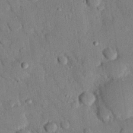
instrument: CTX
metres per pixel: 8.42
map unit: eHh
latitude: 26.6491
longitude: -79.2915
